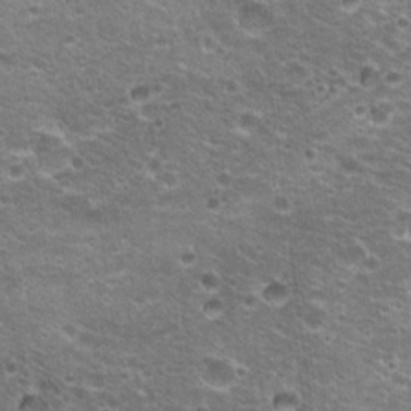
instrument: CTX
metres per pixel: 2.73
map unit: Hto
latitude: 21.5749
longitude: -33.0270
